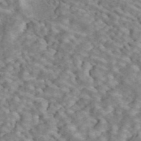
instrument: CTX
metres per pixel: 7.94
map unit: ANa
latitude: 45.2537
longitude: 39.1620
